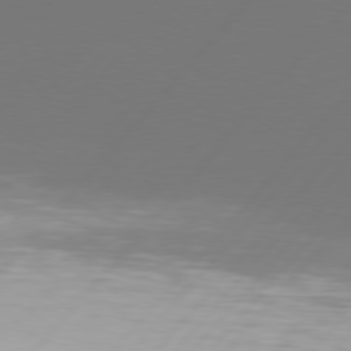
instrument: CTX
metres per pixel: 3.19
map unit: Hpe
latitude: 76.6679
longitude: -138.3467
